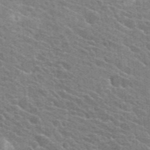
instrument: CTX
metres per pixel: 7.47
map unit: Hto
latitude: 24.4034
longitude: -36.5735
